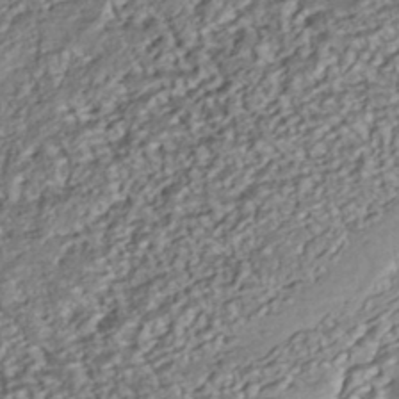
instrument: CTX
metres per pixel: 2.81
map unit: HNhu
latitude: -42.5195
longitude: 107.5022
